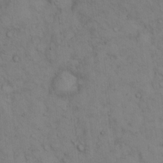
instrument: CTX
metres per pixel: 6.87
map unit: Hto
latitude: 12.9136
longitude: -59.7261
